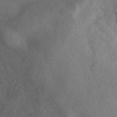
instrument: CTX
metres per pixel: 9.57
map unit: ANa
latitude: 42.4979
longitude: 51.7288
